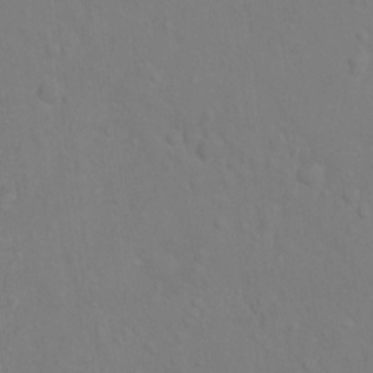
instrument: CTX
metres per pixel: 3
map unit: Hto
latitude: -6.5007
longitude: -35.4804
